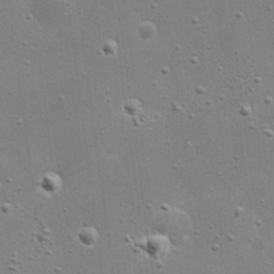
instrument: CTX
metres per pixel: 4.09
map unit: eHh
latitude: 21.6127
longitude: -66.9702
